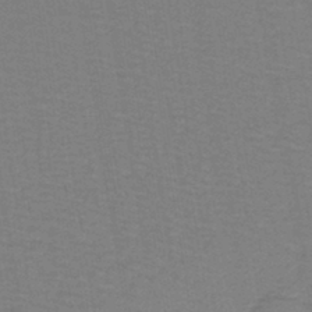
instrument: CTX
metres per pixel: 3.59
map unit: lHb
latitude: -42.2550
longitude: 53.1809
